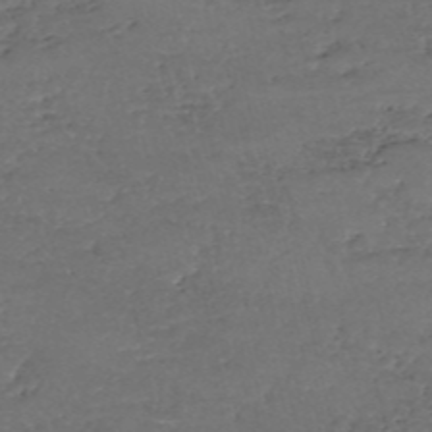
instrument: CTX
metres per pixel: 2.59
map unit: eHh
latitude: -54.5763
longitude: -89.9717
